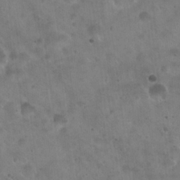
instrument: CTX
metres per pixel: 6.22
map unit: Hto
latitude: 22.5168
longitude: -54.3656
